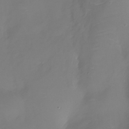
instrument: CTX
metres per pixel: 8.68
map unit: Nhu
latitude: -28.6141
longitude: -79.3104
